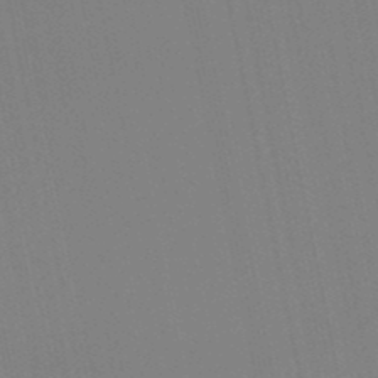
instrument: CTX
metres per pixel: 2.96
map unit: lHb
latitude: -49.1242
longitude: 75.0109
